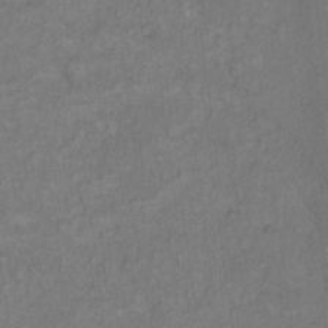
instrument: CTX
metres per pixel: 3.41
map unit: Hto
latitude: 11.3860
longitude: -60.5734
